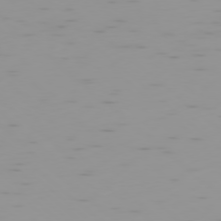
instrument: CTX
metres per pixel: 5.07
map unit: Ap
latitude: -78.3117
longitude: -64.2900
